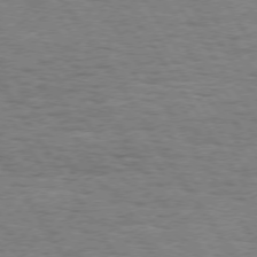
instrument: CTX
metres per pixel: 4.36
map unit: Hpe
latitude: 73.8206
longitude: -130.4412
